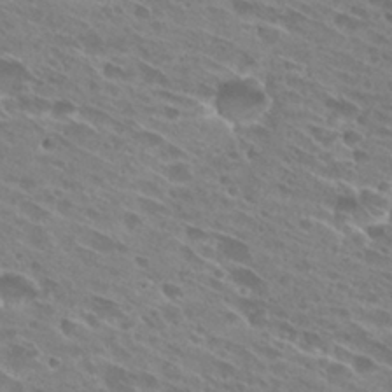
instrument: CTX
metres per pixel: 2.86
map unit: Hto
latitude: 28.4979
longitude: -43.9717
